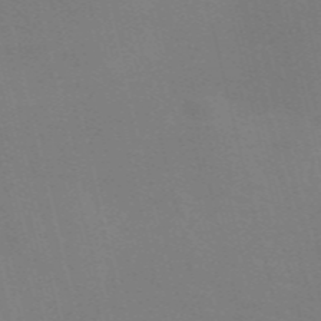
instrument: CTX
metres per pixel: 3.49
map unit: Nve
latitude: -58.5195
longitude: 63.1242
